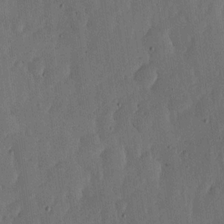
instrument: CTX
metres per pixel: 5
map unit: lHvf
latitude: 17.1592
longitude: -115.4993
